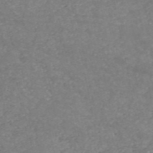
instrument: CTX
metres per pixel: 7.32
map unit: HNb
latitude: -54.3117
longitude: -38.1578
